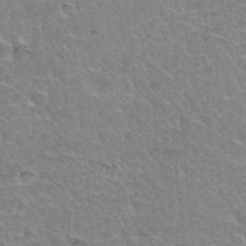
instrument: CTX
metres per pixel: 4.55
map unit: Hto
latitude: 35.4615
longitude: -46.5735
